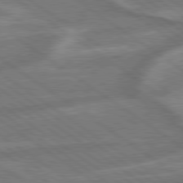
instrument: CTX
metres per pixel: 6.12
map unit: lApd
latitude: 79.3671
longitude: -171.6694
